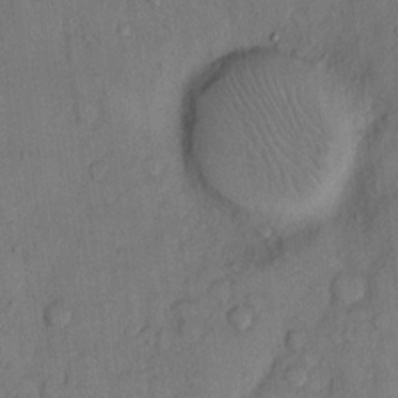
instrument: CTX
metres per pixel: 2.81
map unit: Hto
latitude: 10.4412
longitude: -58.5924
